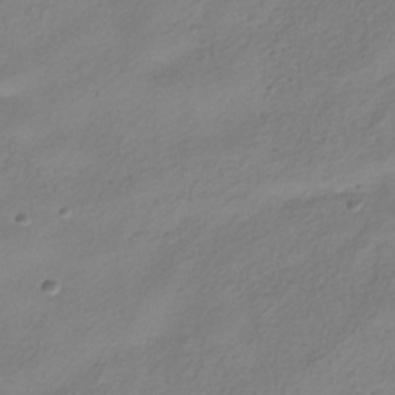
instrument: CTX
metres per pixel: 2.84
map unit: HNhu
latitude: -40.2550
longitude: 102.0472
